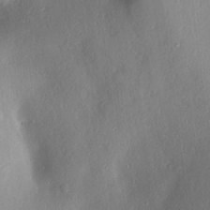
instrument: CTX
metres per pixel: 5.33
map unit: lAvf
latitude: 7.3104
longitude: 168.2550
